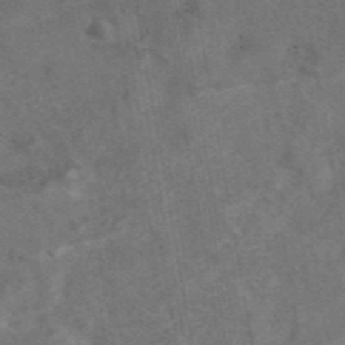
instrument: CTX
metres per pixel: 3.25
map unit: eAb
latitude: 43.0459
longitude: 107.5022
